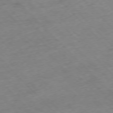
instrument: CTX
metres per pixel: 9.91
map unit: Hpe
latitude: -76.8786
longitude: -16.6868
